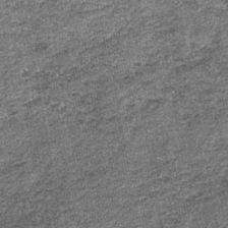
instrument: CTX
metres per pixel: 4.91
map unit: lHb
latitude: -39.3320
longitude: 64.7086
